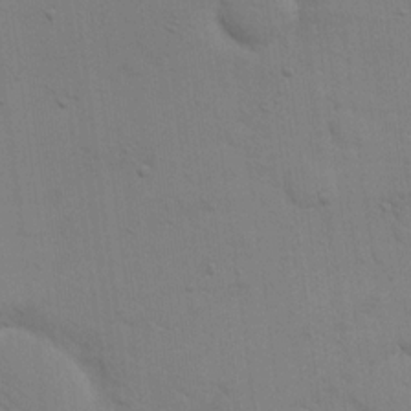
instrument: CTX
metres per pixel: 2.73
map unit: eHh
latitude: 17.4993
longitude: -66.7813
